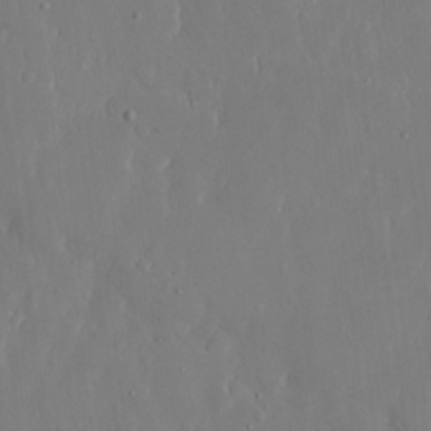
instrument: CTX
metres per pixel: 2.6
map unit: eHh
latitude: 13.5182
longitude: -71.4615
